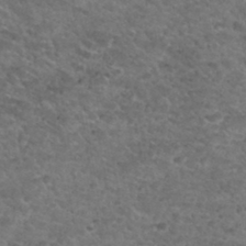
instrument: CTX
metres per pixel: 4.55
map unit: Hto
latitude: 32.2145
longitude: -50.1577
